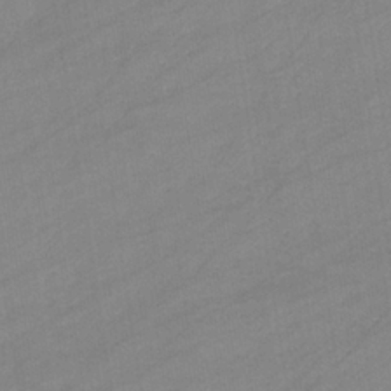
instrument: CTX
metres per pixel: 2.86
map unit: eHb
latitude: -34.4062
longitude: 72.9353
